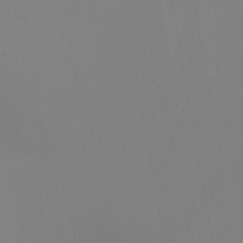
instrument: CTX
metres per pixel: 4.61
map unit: HNb
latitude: -44.5007
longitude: -44.3278
